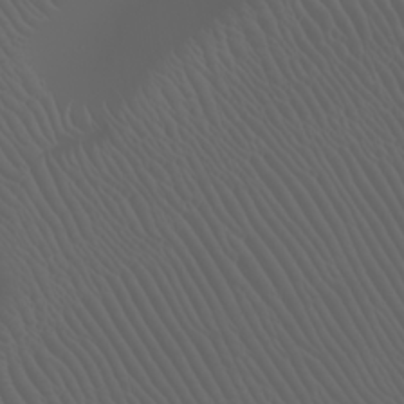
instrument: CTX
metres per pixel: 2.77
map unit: Htu
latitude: -5.0675
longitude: -88.8758
